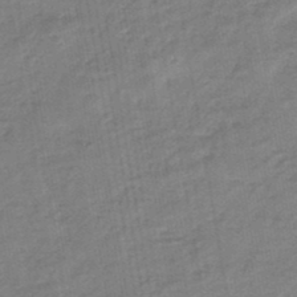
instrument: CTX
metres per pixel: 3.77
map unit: eHb
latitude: -46.2172
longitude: 88.0094
